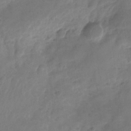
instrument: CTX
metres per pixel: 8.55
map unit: Nhu
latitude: -26.5951
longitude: -70.9136
